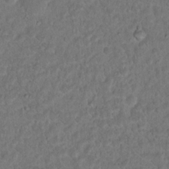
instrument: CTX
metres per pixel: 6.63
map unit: Hto
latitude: 17.6505
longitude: -40.8380
